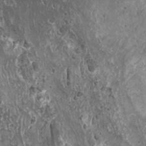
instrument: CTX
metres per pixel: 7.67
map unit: HNhu
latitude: 1.9528
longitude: 5.2565
